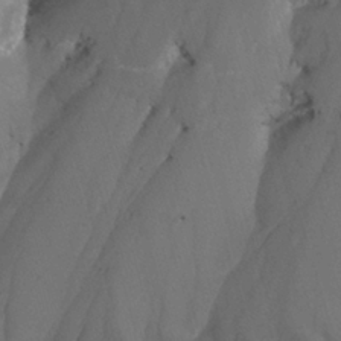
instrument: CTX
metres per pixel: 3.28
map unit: Nhu
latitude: -14.5574
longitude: -54.1767
